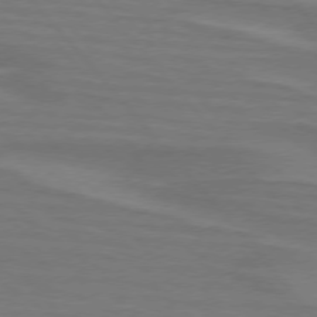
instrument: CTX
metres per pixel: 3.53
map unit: lApd
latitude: 75.4238
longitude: -80.9892
